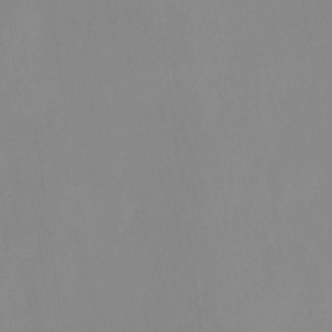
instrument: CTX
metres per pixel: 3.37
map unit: HNhu
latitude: -27.4265
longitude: 73.2754
